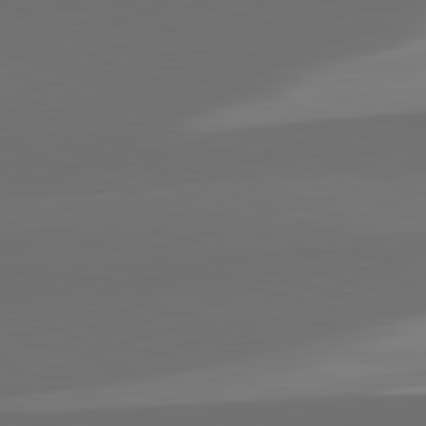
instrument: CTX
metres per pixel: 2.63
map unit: lApd
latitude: 82.1388
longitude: 135.9178
